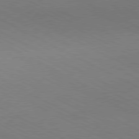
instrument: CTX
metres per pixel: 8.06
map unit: Hpe
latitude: -81.1242
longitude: 12.6141
